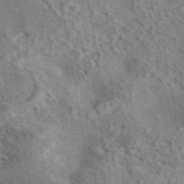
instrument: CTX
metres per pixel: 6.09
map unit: eAb
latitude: 41.9906
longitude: 109.2754
